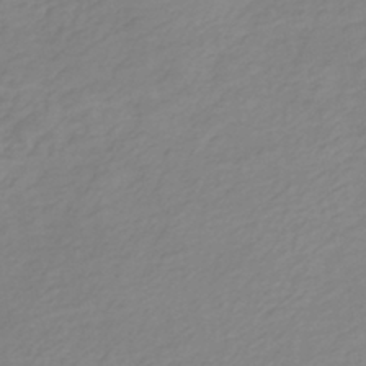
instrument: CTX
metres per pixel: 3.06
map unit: lHb
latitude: -41.8989
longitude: 71.2187
